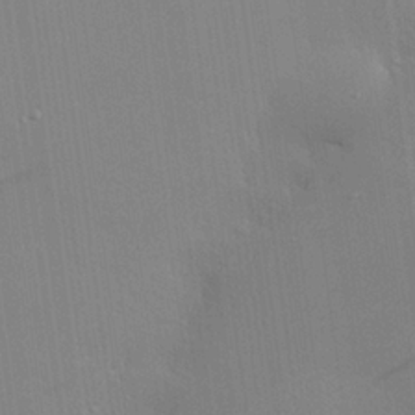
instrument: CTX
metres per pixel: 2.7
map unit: eHh
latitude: 24.7246
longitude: -90.2334
